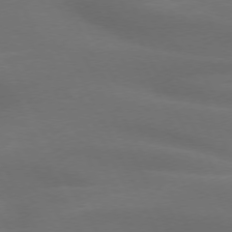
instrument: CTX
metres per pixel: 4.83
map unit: lApd
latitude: 73.1215
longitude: -49.0647
